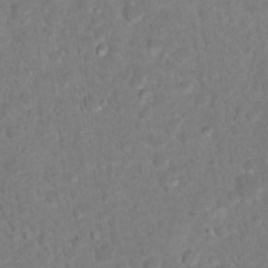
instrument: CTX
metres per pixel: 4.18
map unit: Hto
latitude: 18.1766
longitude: -34.2522
